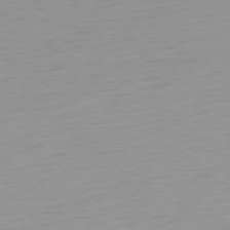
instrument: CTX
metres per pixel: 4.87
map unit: Ap
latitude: -78.9919
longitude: -66.3656
